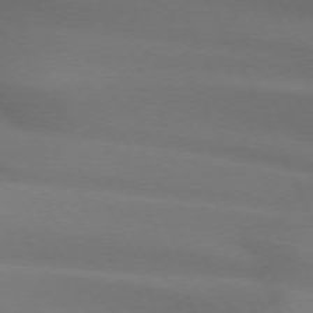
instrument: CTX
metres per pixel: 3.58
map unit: lApd
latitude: 72.4790
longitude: -48.8380
